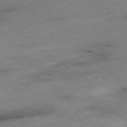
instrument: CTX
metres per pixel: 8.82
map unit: Hpe
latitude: -77.0675
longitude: -17.3293
